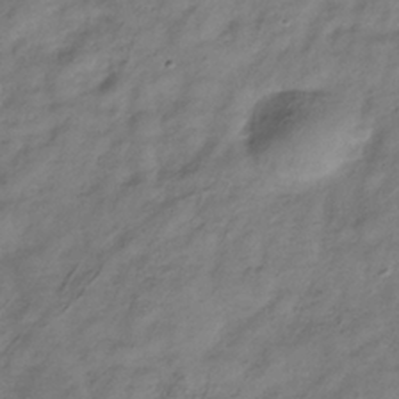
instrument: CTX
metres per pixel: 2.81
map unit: Hve
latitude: -32.9731
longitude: 89.3320
